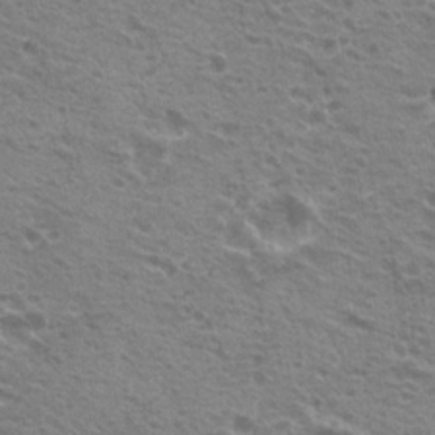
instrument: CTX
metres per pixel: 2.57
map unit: Hto
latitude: 21.2537
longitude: -31.9528
